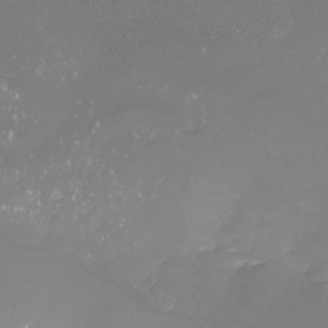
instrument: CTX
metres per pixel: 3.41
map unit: Nhu
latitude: -22.0661
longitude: -57.1403
